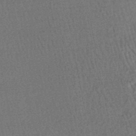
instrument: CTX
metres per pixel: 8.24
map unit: HNhu
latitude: -47.8611
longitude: 99.4076
